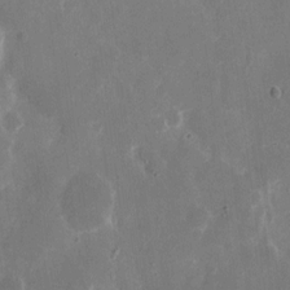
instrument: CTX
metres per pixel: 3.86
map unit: eHh
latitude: 9.1592
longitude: -69.1781
